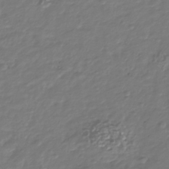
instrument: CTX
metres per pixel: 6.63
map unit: Nhu
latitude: -39.8800
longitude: -81.6883
